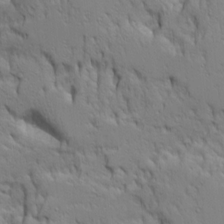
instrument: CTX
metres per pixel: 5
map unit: Ave
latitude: 14.2712
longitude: -131.4238
